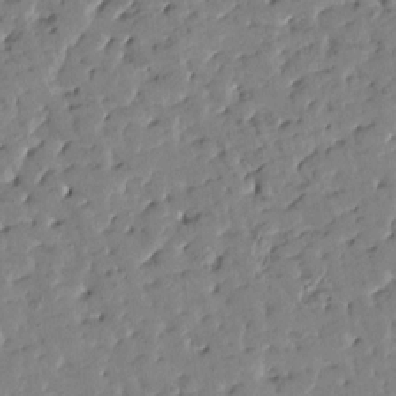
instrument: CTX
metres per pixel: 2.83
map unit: Htu
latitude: 1.1781
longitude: -179.9717
